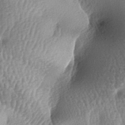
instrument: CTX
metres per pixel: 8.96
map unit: lAa
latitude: -6.9730
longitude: -127.5371
